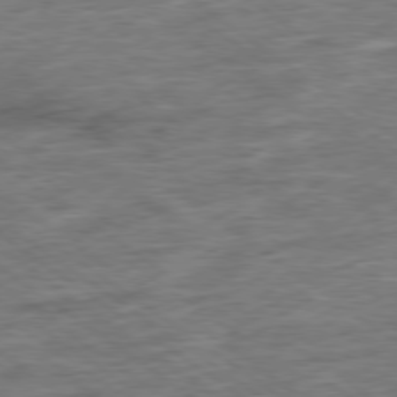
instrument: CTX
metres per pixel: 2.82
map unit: Ap
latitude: -79.2942
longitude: -49.1970
